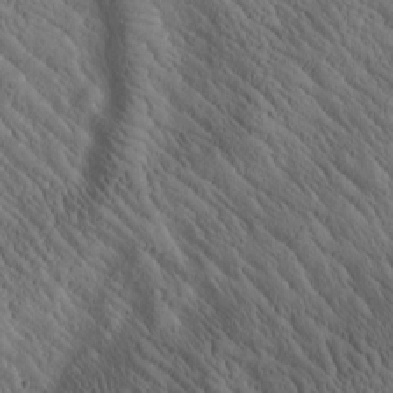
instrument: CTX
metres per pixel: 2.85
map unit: Htu
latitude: -2.1416
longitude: 170.8030
